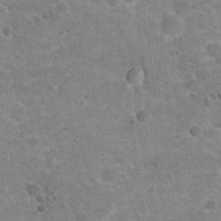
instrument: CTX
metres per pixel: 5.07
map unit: Hto
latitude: 22.4223
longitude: -49.2159
